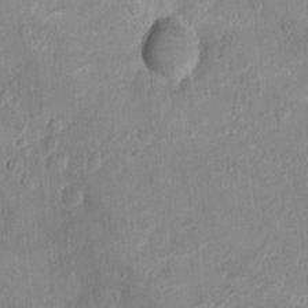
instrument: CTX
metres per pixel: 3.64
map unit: Ht
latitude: -4.8030
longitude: -15.0081
